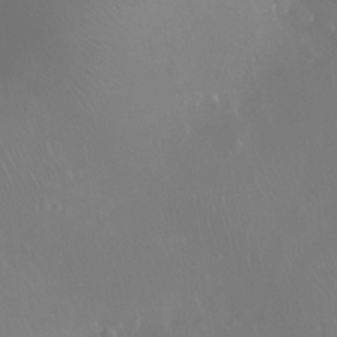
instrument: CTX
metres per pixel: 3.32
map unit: Ht
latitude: -11.5210
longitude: -43.8017
